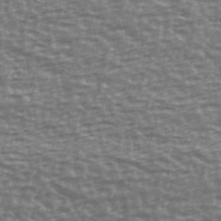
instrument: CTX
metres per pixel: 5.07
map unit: Ave
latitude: 40.6490
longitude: -113.6694
